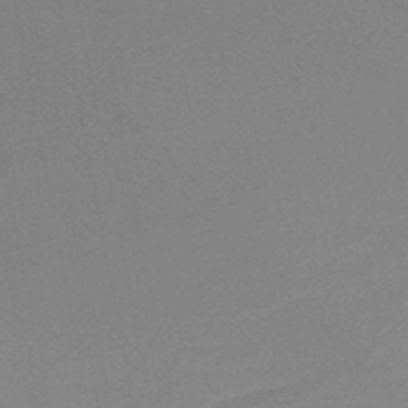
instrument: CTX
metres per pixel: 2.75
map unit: lHb
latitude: -48.1228
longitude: 69.4454
